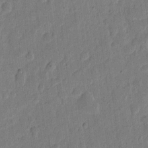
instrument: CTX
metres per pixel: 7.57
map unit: eHh
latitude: 7.0080
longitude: -70.8191
